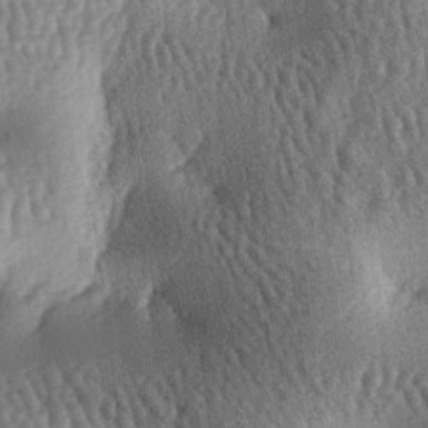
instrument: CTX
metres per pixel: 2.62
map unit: lAa
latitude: -7.0108
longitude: -127.8772
